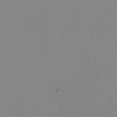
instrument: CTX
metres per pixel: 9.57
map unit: eHh
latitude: -4.1605
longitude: -76.8758
